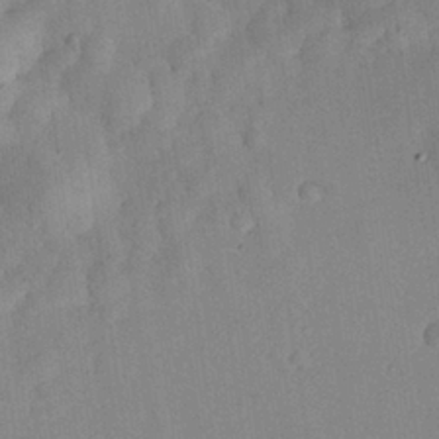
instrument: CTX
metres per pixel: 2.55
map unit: Nhu
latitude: 27.7828
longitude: -71.6316
